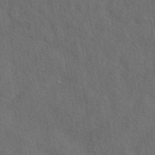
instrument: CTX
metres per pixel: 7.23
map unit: eAb
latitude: 43.8206
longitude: 109.7478
